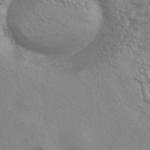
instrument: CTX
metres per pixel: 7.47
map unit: HNhu
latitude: -43.2375
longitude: 90.3496
